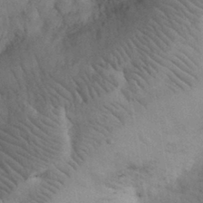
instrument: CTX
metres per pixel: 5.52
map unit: eHh
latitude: 32.4790
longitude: -67.4426
